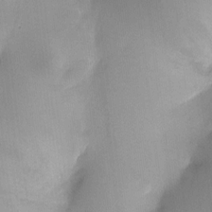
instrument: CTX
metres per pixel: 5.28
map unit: HNhu
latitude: 8.2145
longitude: -3.8961
